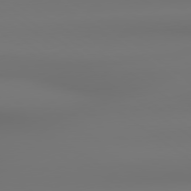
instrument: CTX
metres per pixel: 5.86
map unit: lApd
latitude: 78.9703
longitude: -137.1026
